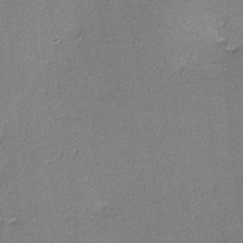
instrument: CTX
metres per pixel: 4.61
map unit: lHvf
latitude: -11.8800
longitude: -102.2144
